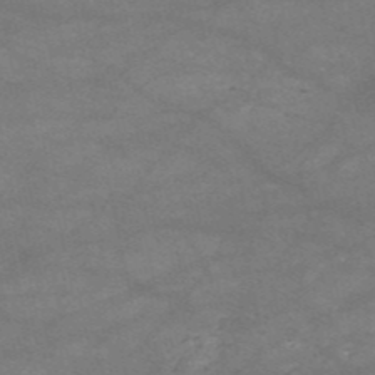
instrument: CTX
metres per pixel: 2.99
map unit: HNb
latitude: -53.8611
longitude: -41.6315
